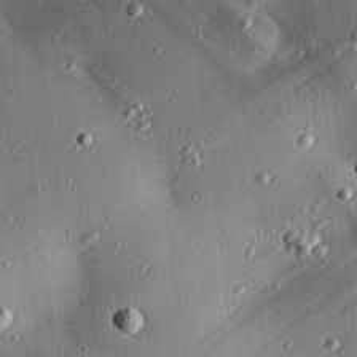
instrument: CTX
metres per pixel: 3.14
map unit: eHh
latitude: 25.4615
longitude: -90.1200
